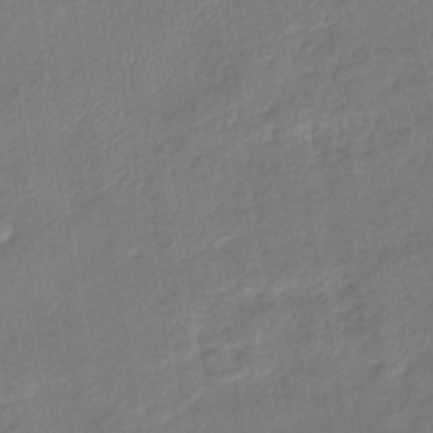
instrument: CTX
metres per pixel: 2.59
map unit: eHb
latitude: -41.3698
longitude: 81.3888
